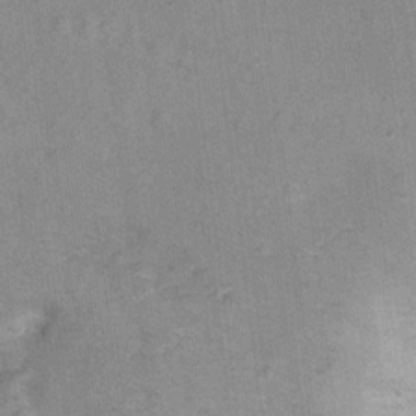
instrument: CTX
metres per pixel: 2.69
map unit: Hto
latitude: 6.9136
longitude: -36.7058
